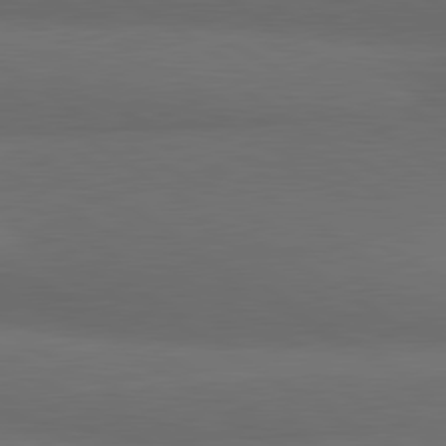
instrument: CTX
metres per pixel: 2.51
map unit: lApd
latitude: 80.9325
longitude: 160.7274
